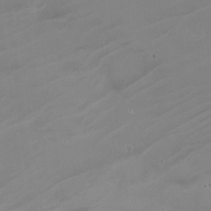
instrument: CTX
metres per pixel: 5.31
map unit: Nhe
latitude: -19.5588
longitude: 143.7477
